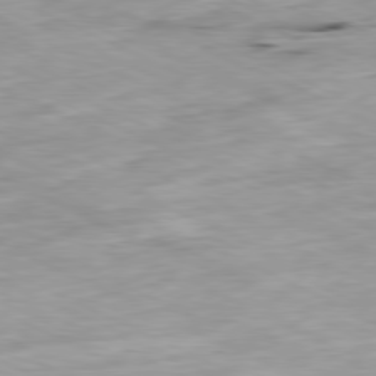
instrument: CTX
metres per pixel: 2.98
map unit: Ap
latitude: -80.1228
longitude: -67.0080
